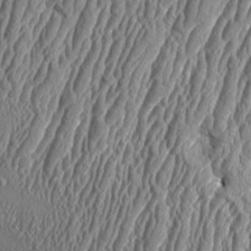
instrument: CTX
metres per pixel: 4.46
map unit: Aa
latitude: 9.4804
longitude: -129.9150
